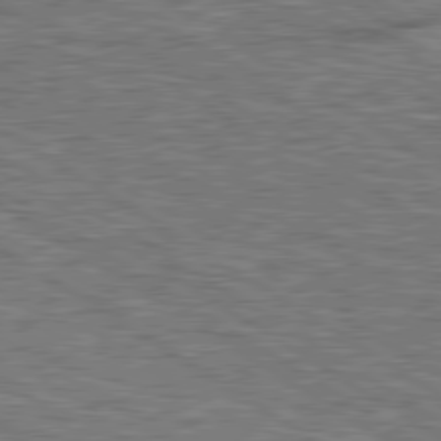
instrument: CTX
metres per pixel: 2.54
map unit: lApd
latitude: 79.5749
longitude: 172.2172
